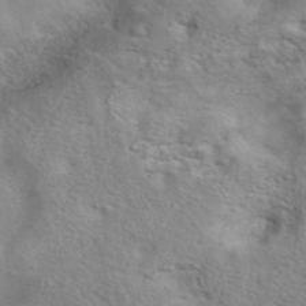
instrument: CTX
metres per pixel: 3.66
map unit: eAb
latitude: 42.1956
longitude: 103.7667
